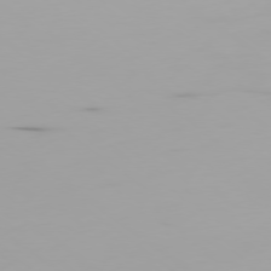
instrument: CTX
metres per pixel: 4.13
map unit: Ap
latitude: -78.7463
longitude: -61.2915
